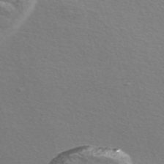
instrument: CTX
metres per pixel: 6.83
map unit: Nve
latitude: -56.7085
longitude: 53.4454
